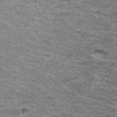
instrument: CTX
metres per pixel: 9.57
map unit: Hto
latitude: 38.0444
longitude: -43.4804
